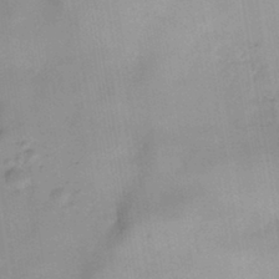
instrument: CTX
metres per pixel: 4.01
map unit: HNhu
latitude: -27.7666
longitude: 74.8219
